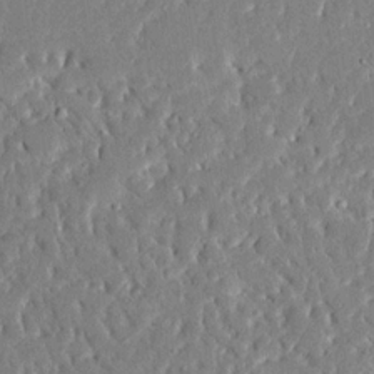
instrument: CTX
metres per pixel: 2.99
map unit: Ave
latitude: 15.9906
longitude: -140.4034
